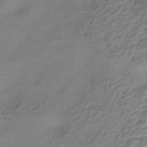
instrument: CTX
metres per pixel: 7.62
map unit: HNhu
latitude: -41.7855
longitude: 100.9919
